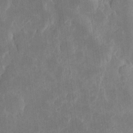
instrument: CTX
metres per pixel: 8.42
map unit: eHh
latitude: 4.5735
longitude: -72.8569
